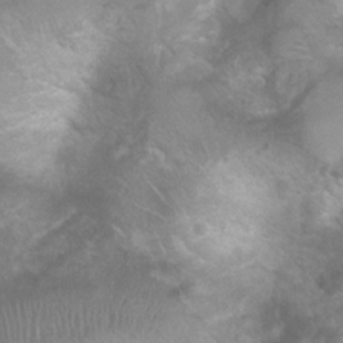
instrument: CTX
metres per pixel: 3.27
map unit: Ht
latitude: 2.6490
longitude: -24.9513
